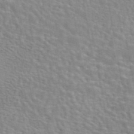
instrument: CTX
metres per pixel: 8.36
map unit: eAb
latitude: 44.2522
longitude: 107.4833
